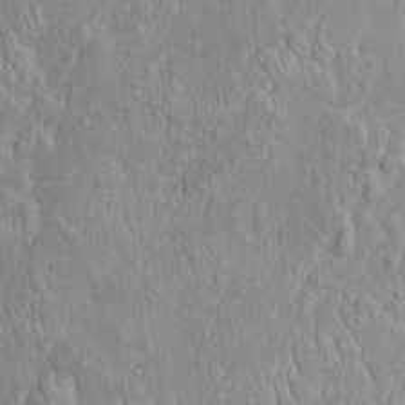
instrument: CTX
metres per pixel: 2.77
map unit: Htu
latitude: -5.7288
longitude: 156.6518
